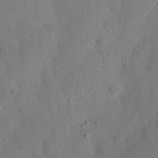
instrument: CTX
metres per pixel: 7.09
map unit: eHh
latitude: 26.2901
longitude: -79.6883
